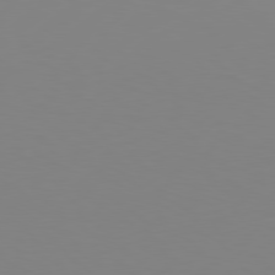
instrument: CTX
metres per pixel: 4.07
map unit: Hpe
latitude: 77.7827
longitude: -130.0444
